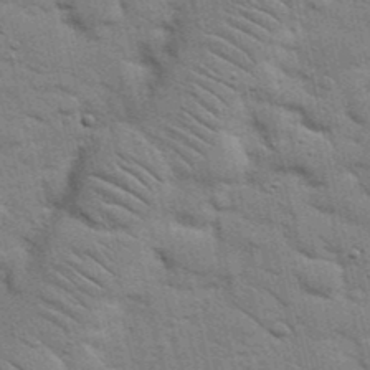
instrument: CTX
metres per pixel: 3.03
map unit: Nhu
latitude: 24.0633
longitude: -73.4238
